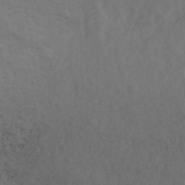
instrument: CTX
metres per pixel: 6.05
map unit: ANa
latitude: 42.9136
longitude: 29.6533
